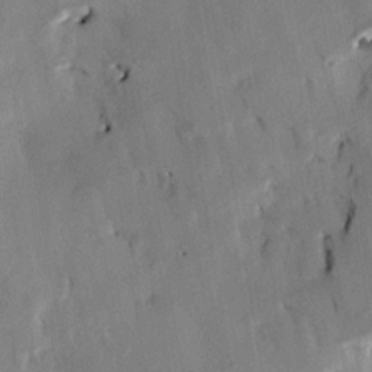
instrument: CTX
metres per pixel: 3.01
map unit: HNhu
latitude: 14.7625
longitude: 12.0094
